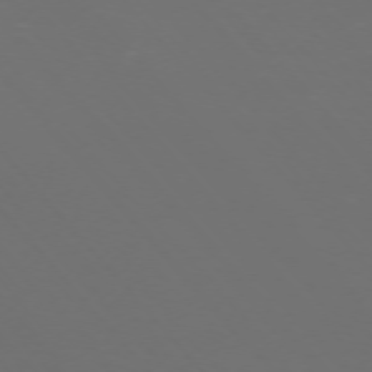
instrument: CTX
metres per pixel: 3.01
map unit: Ap
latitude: -75.7856
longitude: -76.6868
